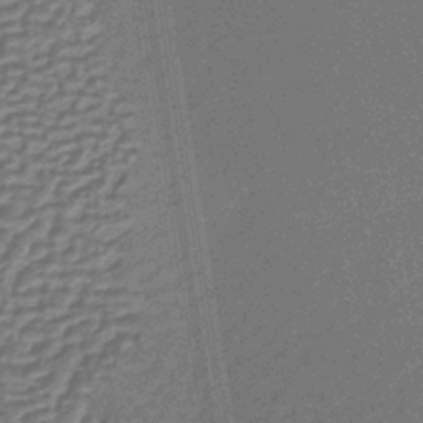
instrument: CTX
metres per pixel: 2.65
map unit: lHb
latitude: -35.8989
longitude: 59.5777
